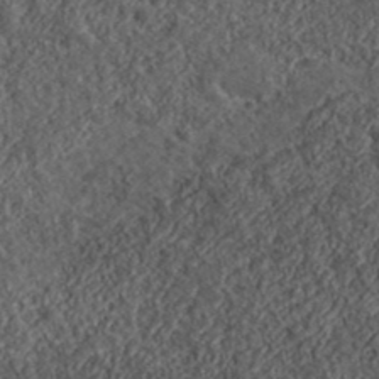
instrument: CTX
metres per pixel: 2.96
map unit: lHvf
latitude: 40.2900
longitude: -86.2333
